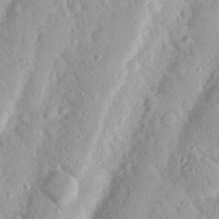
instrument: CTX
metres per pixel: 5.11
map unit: Nhu
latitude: 18.9136
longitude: -77.6694
